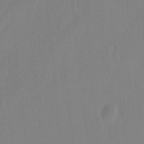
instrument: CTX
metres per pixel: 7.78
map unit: Hto
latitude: -11.9367
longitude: -39.3671
